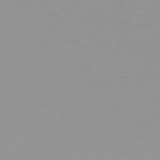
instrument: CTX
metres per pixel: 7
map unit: Hpe
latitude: 75.7261
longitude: -125.3481
